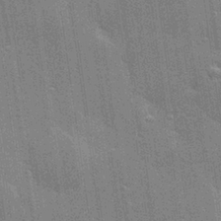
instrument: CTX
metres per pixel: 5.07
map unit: Hve
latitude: 28.6868
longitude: -92.9891
